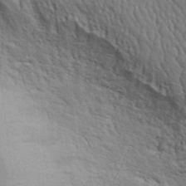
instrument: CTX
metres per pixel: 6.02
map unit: ANa
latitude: 39.9150
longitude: 29.8989
